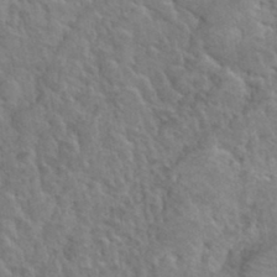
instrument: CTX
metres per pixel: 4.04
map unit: Hto
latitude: 35.3103
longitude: -51.8205
